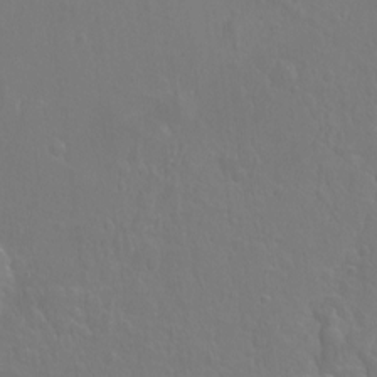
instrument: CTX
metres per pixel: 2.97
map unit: Hto
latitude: -3.5777
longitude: -35.7071
